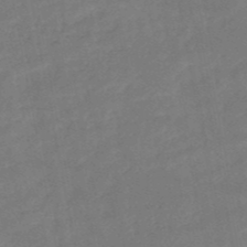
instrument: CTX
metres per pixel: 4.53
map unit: HNb
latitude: -51.1431
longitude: -39.3104
